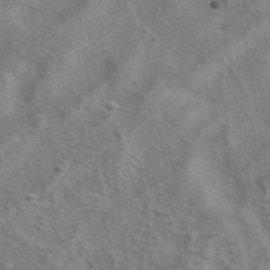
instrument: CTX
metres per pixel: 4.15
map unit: eAb
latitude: 41.5560
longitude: 104.5007
